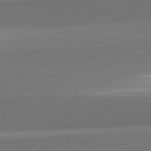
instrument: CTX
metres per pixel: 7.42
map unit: lApd
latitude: 82.1577
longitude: 152.4818
